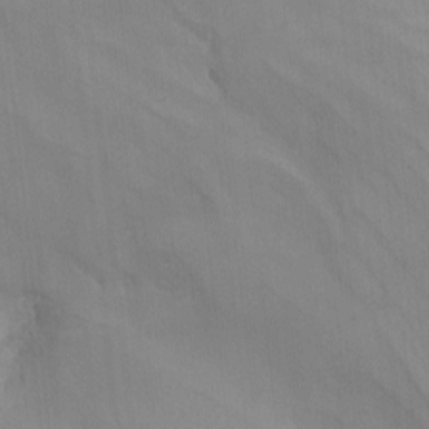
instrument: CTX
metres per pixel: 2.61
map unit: Nhu
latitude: -5.2942
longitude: -93.5182
